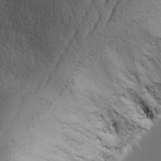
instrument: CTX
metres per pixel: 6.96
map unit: Ave
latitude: 8.5924
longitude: -106.0633
